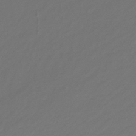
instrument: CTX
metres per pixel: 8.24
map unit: lHb
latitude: -42.6518
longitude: 70.1228
